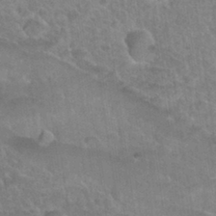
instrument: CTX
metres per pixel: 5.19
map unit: Nhu
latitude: 31.1404
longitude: -51.9150
